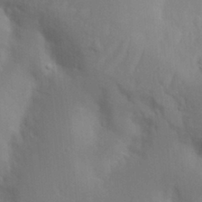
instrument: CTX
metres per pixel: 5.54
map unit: Nhu
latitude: 18.4223
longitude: -73.4994
